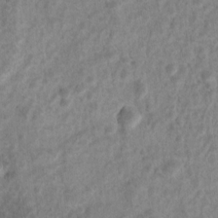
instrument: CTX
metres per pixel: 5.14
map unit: Nhu
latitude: 8.1578
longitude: -22.1200
